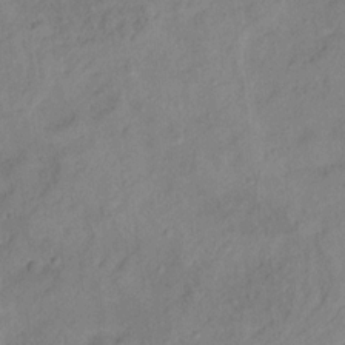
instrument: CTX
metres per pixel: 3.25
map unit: Ht
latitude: 13.4049
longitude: -39.5560
